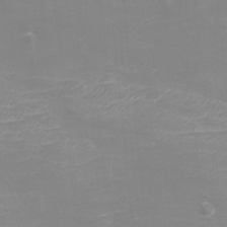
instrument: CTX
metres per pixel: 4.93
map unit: eHh
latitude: -4.1794
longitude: -75.4049
